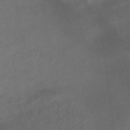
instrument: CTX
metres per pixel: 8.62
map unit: HNhu
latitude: -41.4832
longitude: 101.6721
